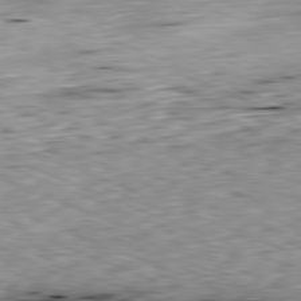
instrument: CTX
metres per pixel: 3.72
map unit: Ap
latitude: -81.8423
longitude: -67.8016
